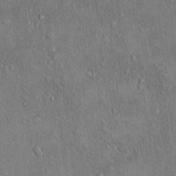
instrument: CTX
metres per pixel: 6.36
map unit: eHh
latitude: 14.5924
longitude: -68.4790
